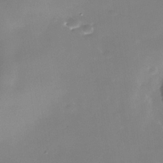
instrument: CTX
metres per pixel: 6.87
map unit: Nhe
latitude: -36.0661
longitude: -90.7435
